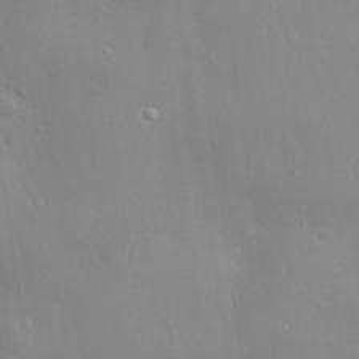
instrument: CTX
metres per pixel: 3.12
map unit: eHh
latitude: 31.6316
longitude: -58.3467
